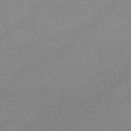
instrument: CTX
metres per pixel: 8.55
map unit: lHb
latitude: -43.9745
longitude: 67.0108
